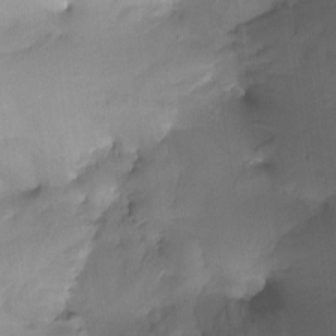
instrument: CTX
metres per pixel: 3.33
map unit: Htu
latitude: -13.3699
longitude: -49.7639
